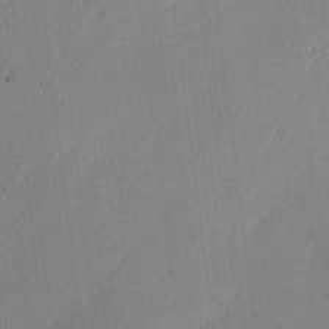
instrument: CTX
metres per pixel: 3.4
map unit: lAvf
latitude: -0.6519
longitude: -107.3860
